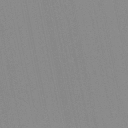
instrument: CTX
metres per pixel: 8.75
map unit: lHb
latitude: -49.6344
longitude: 69.1242
